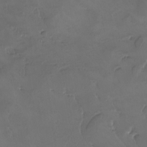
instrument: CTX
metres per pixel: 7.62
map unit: Ave
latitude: -7.6722
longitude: -122.0444
